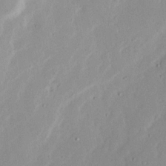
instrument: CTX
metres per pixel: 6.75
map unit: Nhu
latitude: 17.4615
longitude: -73.8584
